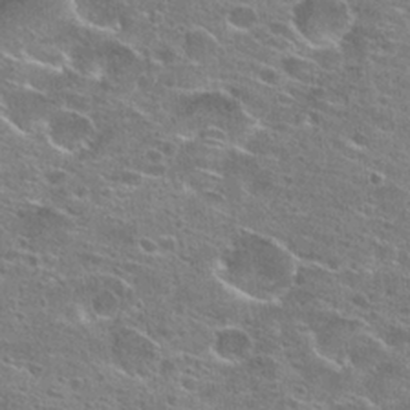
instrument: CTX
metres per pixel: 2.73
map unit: Hto
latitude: 25.2348
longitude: -44.1011
